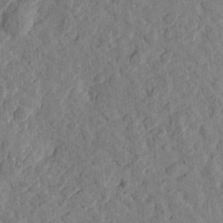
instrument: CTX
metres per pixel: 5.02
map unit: Htu
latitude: -1.6722
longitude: -176.4034
